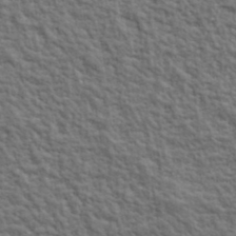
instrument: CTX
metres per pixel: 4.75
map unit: lHvf
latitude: 39.0836
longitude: -89.2348
